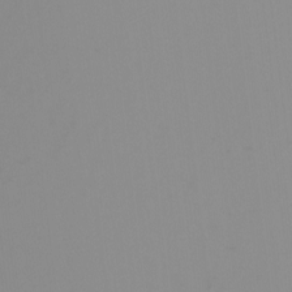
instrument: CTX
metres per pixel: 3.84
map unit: Nhu
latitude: -8.1606
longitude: -94.9514
